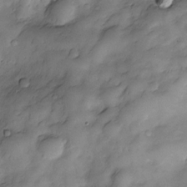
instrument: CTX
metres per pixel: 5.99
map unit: Nve
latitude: -25.6344
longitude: -148.7624
